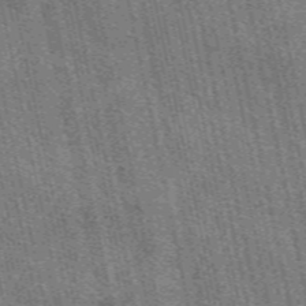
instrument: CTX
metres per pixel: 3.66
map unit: eAb
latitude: 51.3103
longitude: 114.4062
